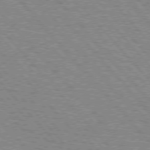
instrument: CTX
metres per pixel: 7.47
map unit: lApd
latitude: 75.7261
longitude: -75.8205
